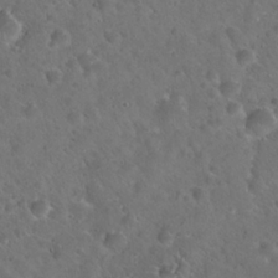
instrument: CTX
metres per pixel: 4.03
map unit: Hto
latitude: 22.4223
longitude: -54.9325
